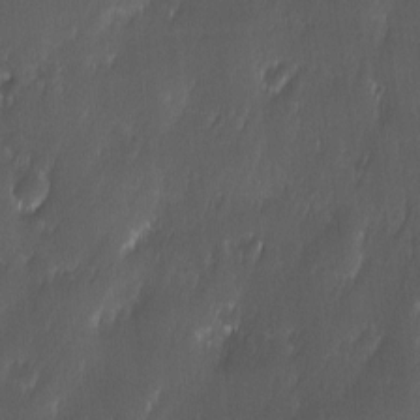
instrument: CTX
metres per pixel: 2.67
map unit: Ave
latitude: -11.0109
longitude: -121.4427
